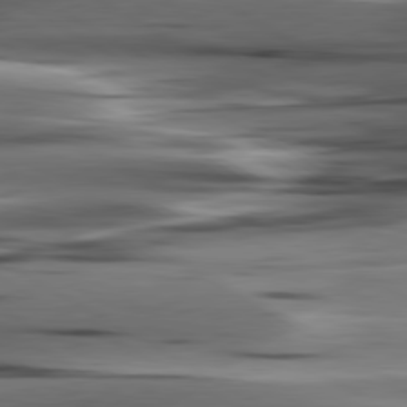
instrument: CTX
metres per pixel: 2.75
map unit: lApd
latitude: 80.7435
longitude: -122.0255
